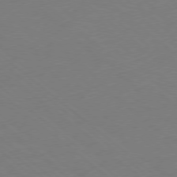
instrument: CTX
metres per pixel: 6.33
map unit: Ap
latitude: -78.7841
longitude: -56.9513
